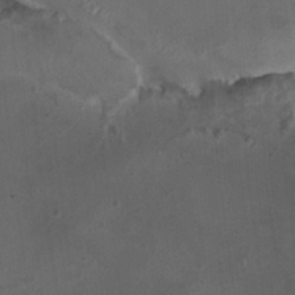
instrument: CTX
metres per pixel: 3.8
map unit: HNhu
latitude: 6.1389
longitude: 10.3873
